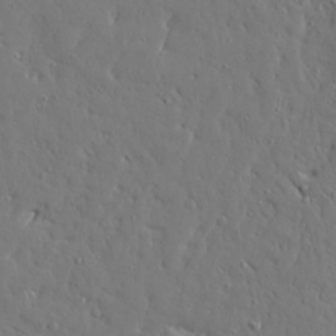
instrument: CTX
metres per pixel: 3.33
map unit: Ave
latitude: 15.8206
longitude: -140.8946
